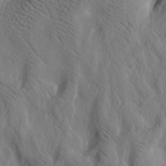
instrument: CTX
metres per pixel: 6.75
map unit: Htu
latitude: -2.7274
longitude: 169.2753
